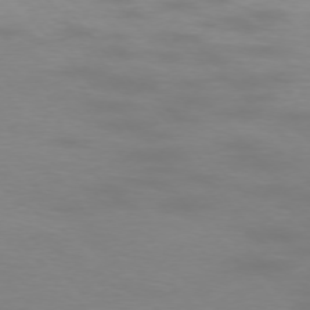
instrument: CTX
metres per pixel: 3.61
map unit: Ap
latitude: -75.1054
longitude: -76.0255
